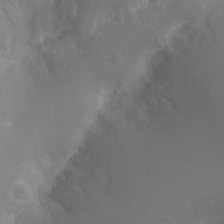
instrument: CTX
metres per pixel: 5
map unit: Ht
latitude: -2.9919
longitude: -16.2523
